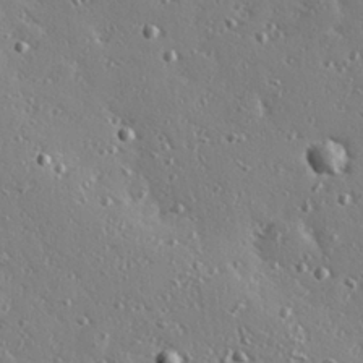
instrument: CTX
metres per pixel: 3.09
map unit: Hve
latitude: 26.4412
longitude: -93.1214
